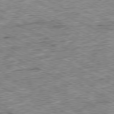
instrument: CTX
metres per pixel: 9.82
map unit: Ap
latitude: -79.5399
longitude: -67.5371
